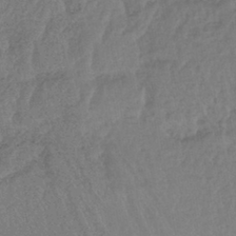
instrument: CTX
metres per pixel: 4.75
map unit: lHb
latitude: -40.9919
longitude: 69.2753
